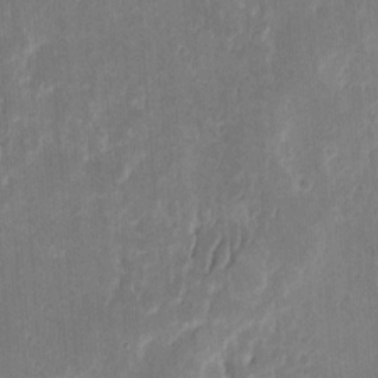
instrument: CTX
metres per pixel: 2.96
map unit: eHh
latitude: 9.0648
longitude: -73.5749
